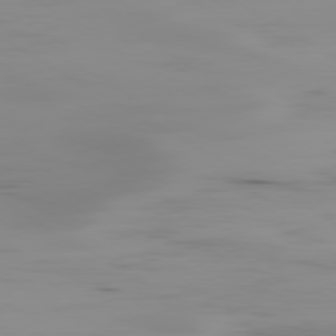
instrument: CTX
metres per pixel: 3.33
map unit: Ap
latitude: -79.8233
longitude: -77.7449
